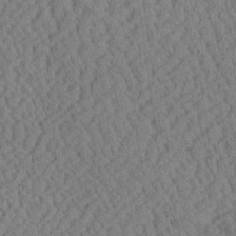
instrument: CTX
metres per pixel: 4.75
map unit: Aa
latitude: 24.3845
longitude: -134.8191
